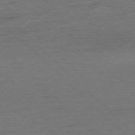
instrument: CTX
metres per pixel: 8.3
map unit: Ap
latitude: -76.7841
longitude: -93.9528
